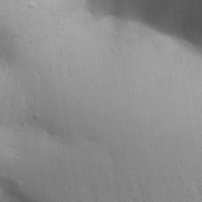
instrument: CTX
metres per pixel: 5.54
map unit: Aa
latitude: 30.2712
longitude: -145.4804
